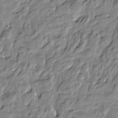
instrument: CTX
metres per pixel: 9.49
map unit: Htu
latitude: -5.3131
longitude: 178.1983
